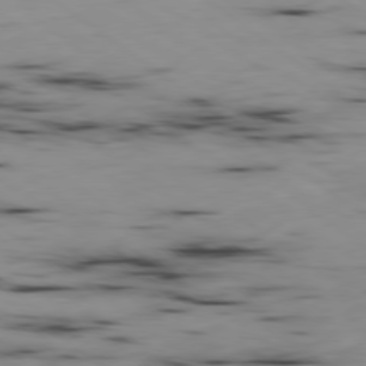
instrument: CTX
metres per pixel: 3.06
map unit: Ap
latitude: -79.4265
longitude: -73.6694
